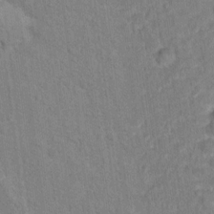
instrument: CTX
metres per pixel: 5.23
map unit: Hto
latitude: 13.7639
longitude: -37.7828
